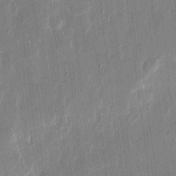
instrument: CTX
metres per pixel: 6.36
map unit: eHh
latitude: 14.3468
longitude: -69.3293
